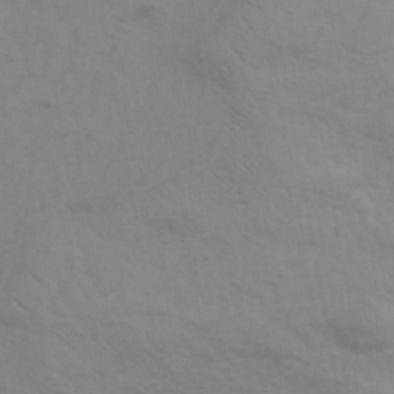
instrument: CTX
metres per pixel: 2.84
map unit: HNhu
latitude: -43.4643
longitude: 90.1417
